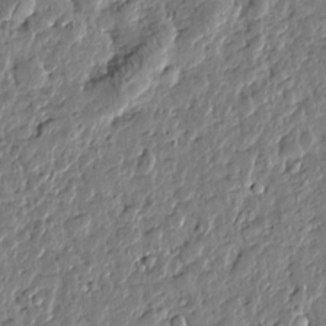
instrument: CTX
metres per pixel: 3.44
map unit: Htu
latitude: 0.0633
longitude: -178.4223
